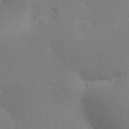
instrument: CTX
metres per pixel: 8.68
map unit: eHh
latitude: 25.3481
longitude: -71.0647
